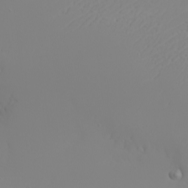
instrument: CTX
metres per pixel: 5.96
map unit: eHh
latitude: -5.7477
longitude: -85.4993
